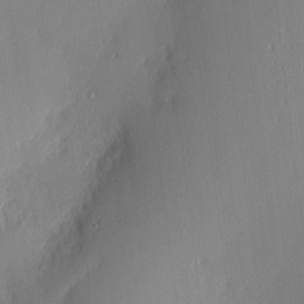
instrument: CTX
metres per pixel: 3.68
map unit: Nhu
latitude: 2.8002
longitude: -76.0255
